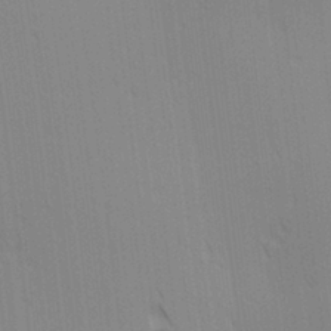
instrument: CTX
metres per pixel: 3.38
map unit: lAa
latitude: 11.0081
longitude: -108.5923
